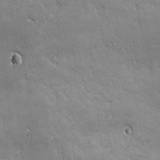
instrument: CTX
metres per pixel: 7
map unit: Ave
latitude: -7.3131
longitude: -121.5182
